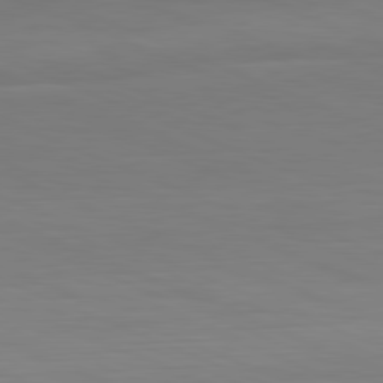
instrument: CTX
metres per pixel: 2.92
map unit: Hpe
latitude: -82.1228
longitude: 20.3117
